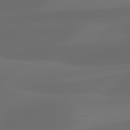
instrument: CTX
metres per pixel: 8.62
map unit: lApd
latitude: 81.0269
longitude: 123.5588
